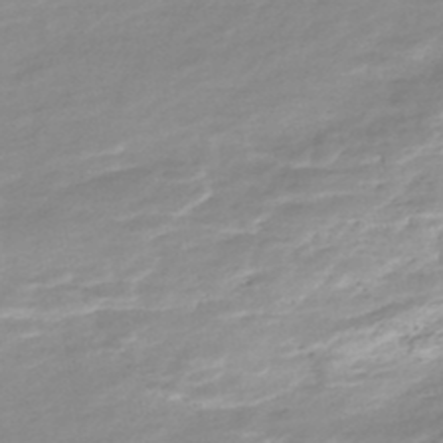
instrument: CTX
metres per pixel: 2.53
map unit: Nhe
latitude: -48.2740
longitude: -172.5923
